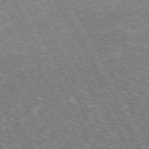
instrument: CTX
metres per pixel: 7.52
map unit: Hpe
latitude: -72.2928
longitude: 11.9745
